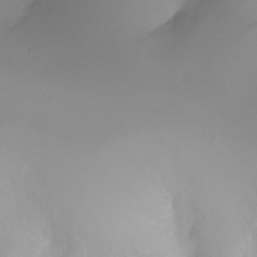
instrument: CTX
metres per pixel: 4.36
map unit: Ht
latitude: -6.7274
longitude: -20.6869
